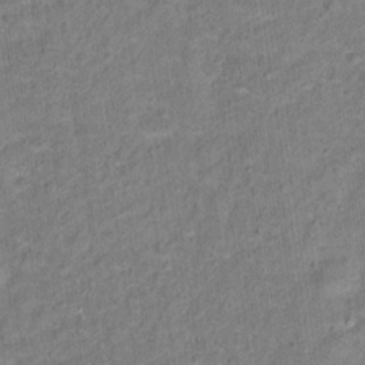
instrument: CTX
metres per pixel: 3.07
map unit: Hto
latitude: 14.0444
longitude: -38.2711
